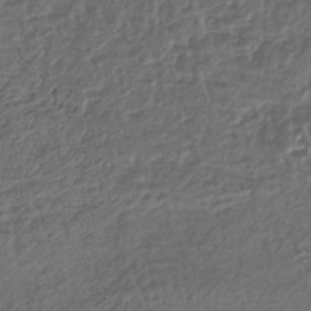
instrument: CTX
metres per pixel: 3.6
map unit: lHb
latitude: -39.8423
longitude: 73.0864
